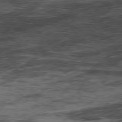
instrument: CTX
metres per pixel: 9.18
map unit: Hpe
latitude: -77.6722
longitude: 11.7289
